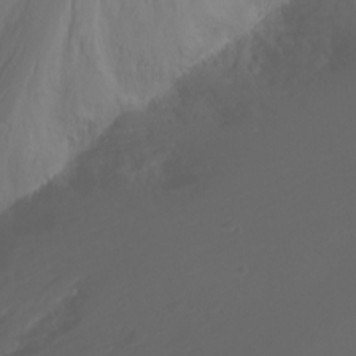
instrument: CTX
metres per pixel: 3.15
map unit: Nhu
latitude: -4.6707
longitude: -72.6680
